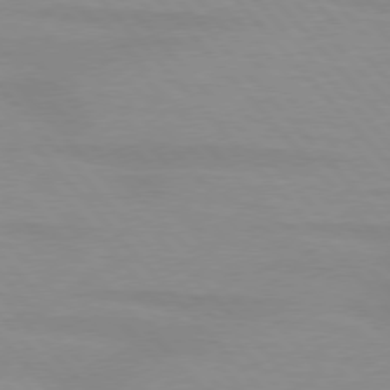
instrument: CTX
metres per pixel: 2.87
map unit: lApd
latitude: 76.4223
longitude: -84.2523
